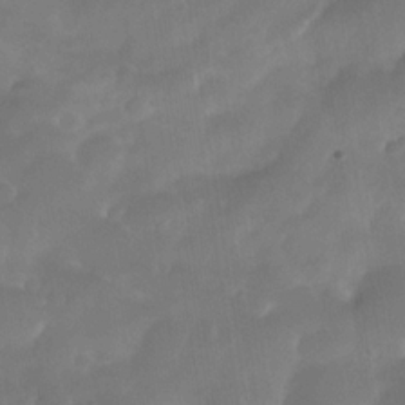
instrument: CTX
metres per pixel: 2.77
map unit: Nhe
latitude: -34.2362
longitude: -145.8394
